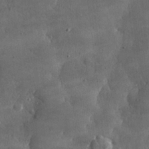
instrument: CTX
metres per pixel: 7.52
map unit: lHvf
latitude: 31.8773
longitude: -92.1011
